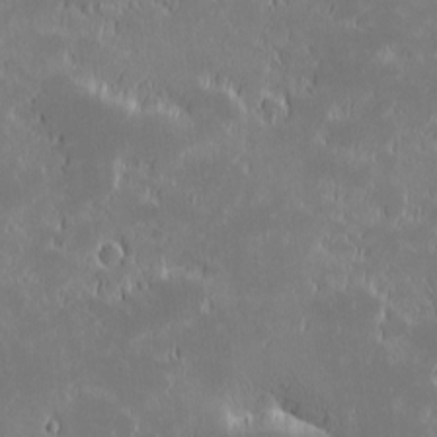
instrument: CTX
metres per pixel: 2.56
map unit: eHh
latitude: -1.4833
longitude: -84.1578
